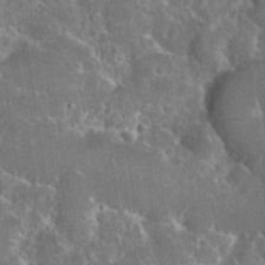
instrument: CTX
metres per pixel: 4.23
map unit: eHh
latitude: 36.8758
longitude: -61.0269
